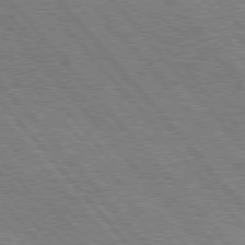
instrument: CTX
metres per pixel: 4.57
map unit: Hpe
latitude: 75.7828
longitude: -140.5356
